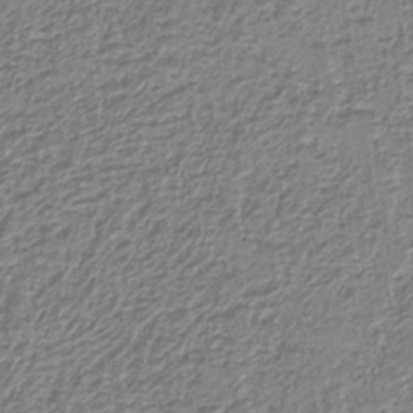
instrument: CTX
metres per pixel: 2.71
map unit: eAb
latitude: -39.1242
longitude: 52.3306
